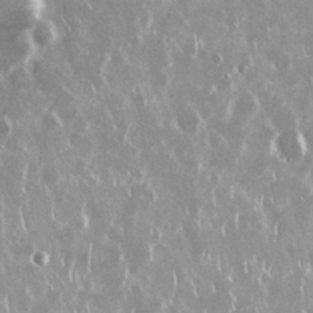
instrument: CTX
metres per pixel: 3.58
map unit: Nhu
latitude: 29.4048
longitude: -60.9891
